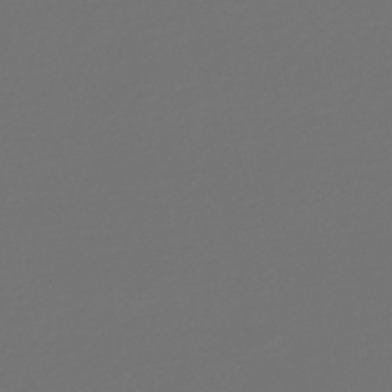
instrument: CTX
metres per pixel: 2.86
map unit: lHb
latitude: -47.8422
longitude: 62.9919
